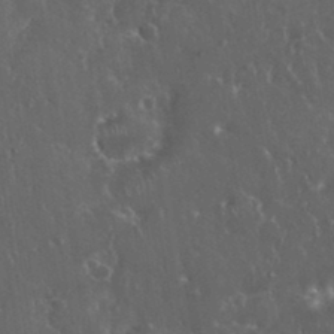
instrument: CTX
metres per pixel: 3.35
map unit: eHh
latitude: 33.8016
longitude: -62.4034
